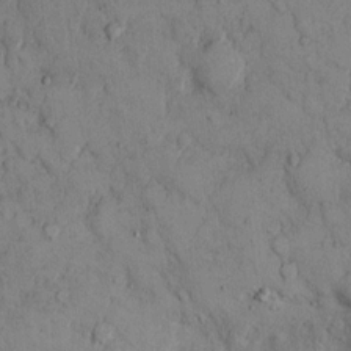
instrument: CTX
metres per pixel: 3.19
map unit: Hto
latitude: 9.7450
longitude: -59.6505
